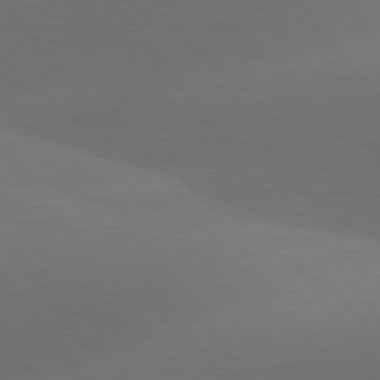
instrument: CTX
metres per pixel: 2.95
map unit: lApd
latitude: 77.8961
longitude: -52.1578
